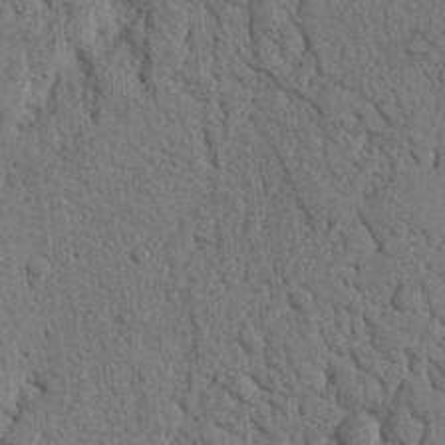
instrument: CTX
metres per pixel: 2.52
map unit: Nhu
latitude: 20.4979
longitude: -76.2711
